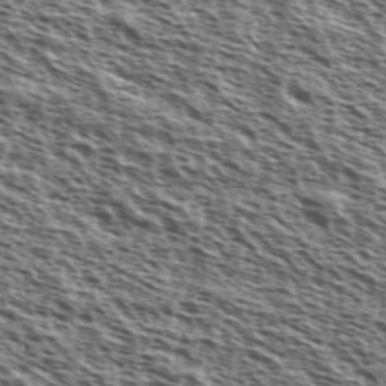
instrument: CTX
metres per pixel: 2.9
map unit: Ave
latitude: 38.1011
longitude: -110.7624
